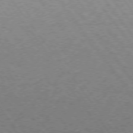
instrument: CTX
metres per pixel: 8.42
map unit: Hpe
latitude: 73.1026
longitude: -141.9906
